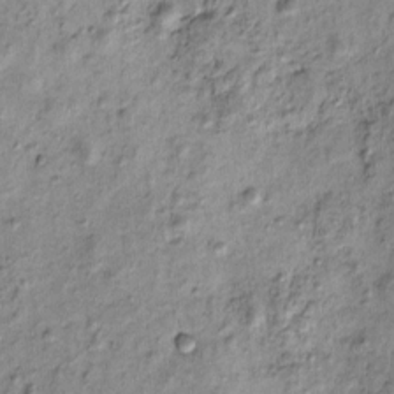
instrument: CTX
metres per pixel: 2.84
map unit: eHh
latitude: -0.3496
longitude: 15.7856
